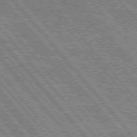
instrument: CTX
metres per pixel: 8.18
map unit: Hpe
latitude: 75.4993
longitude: -126.1578
